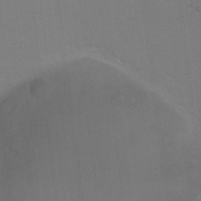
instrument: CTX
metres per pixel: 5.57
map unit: Ht
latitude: 0.7057
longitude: -33.5938
